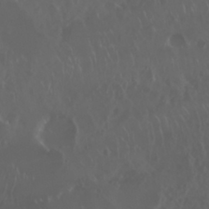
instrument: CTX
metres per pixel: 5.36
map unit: Nhu
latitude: 29.7072
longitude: -59.7828
